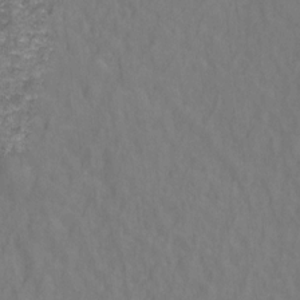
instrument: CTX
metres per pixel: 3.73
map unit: Hto
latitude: -1.5399
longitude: -34.0255
